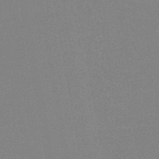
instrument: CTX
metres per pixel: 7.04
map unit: HNb
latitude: -44.6896
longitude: -40.1010
